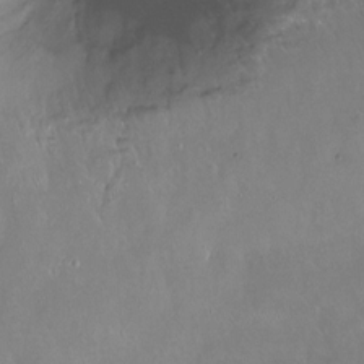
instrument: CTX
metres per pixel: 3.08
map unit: Hto
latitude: -13.7289
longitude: -42.7435
